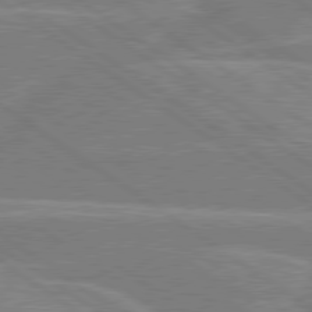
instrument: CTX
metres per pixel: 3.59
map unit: Hpe
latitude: 79.2726
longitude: -130.3846
